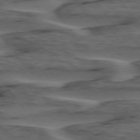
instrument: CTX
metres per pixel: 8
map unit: lApd
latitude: 75.7639
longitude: -70.3278
